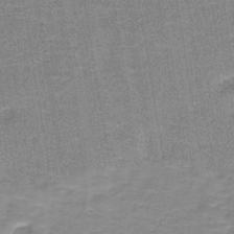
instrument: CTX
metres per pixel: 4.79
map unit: lHb
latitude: -40.6329
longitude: 56.8408
